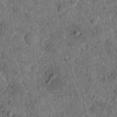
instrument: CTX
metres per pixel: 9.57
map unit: Nhu
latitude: 22.5357
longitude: -68.7057
